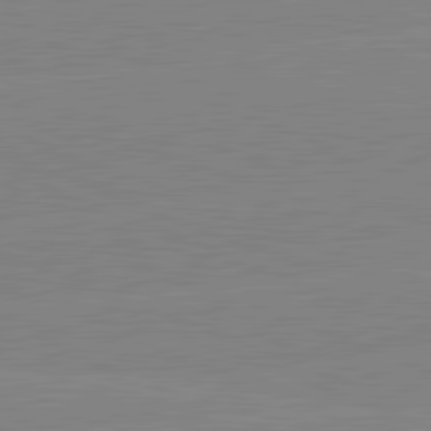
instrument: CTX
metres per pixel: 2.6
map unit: lApd
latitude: 81.8961
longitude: -157.9150
